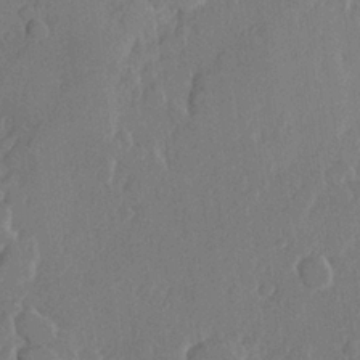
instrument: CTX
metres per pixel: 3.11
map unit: Hve
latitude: 23.1970
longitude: 145.3888
